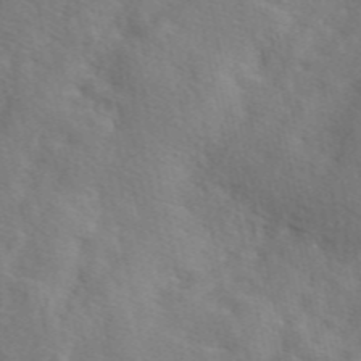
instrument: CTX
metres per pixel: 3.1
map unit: eAb
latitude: 49.7072
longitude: 119.3510
